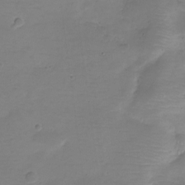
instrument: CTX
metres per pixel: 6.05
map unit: Nve
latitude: -22.5763
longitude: 105.5588
